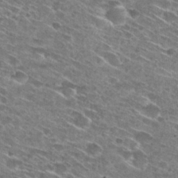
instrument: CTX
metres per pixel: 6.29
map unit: Hto
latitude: 28.6301
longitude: -45.5182
